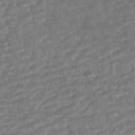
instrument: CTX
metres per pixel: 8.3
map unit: HNhu
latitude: -45.6155
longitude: 100.5006
